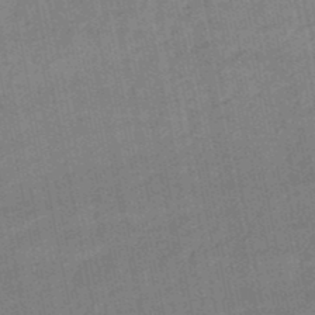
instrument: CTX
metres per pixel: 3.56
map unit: lHb
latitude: -48.9353
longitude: 74.8030
